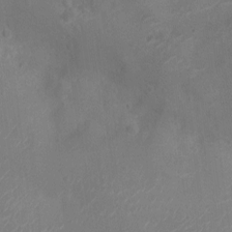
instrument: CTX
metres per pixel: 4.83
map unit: Ht
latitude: -11.5021
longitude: -21.2915
